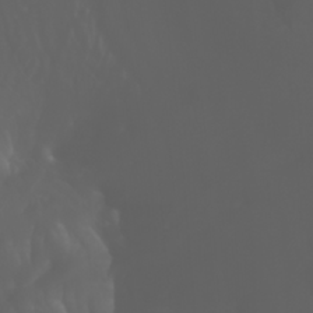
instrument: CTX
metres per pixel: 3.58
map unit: Htu
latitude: -1.3699
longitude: -75.7639
